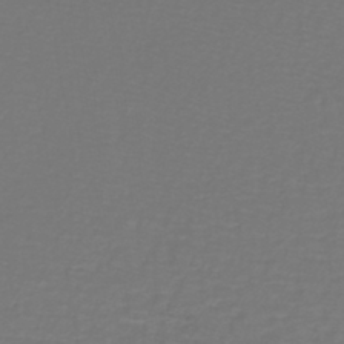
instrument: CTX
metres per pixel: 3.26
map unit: lHb
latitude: -42.5006
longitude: 56.9919
